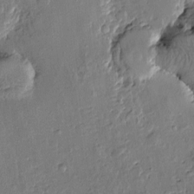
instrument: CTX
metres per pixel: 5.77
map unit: Htu
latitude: -0.4440
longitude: -176.6490
